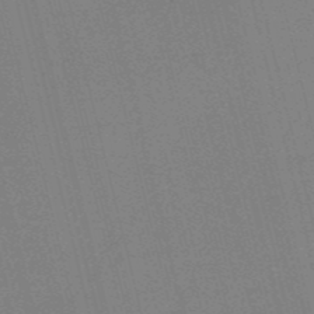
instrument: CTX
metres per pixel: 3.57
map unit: HNb
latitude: -52.2739
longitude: -46.8380
